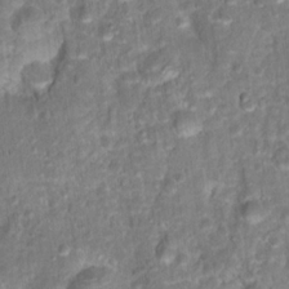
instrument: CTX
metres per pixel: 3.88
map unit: Hto
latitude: 17.5182
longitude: -40.3278
